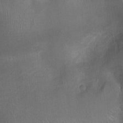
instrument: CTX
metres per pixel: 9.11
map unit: Ht
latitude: -3.8800
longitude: -15.6505
